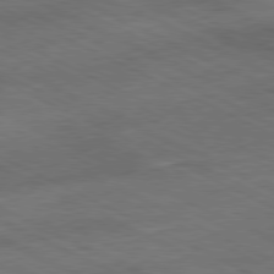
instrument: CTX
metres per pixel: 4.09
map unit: Ap
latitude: -81.0676
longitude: -91.9150
